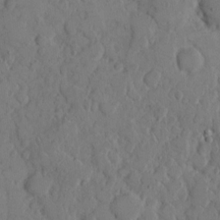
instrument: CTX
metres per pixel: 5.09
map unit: eHh
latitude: 9.4238
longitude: -64.7813
